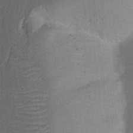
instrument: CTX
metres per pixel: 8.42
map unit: Nhu
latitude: 18.4790
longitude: -74.0822
